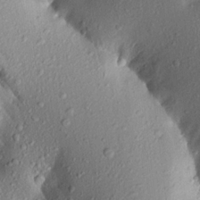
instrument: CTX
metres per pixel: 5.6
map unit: Aa
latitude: 19.6882
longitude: -148.7813
